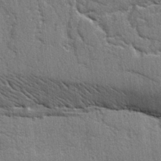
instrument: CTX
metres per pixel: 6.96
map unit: lAvf
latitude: -5.2754
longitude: -109.5560
